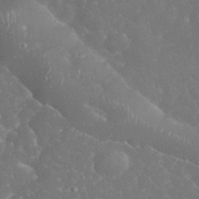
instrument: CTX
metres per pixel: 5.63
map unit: eHh
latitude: 34.5356
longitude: -64.0255
